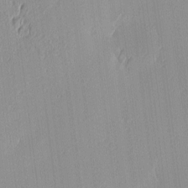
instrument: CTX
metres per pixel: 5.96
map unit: Ave
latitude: 3.0836
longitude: -114.0633
